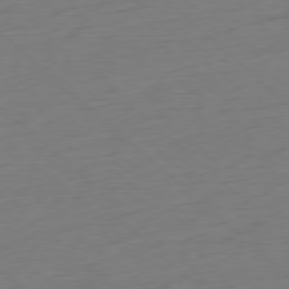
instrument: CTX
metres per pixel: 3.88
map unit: Ap
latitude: -77.9556
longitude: -91.5749
